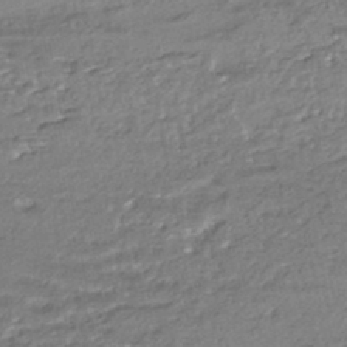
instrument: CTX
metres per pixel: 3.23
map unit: HNhu
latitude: -45.2376
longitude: 96.0850
